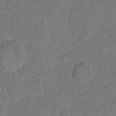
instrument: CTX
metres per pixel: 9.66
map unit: Hto
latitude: 4.8758
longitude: -61.2537
